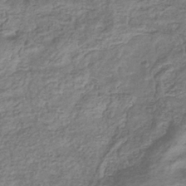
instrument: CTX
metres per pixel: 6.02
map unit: eHb
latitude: -35.6344
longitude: 80.4062
